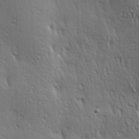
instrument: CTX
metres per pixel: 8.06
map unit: Hve
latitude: 23.4804
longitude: -97.0647
